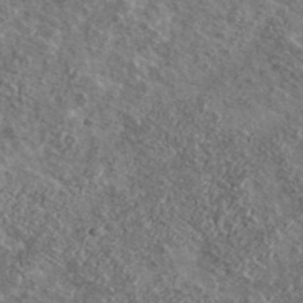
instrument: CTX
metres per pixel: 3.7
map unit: Ave
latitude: 41.1781
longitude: -108.0444
